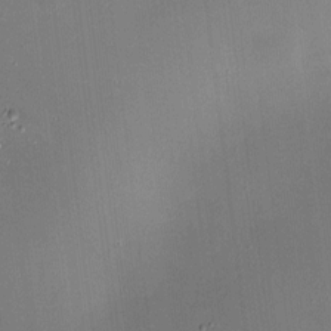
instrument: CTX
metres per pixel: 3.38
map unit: HNhu
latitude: 6.8947
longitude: 7.6722
